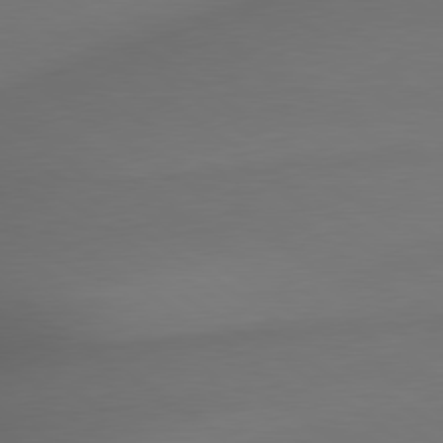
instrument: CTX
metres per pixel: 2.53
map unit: lApd
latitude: 79.3293
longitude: -174.4412
